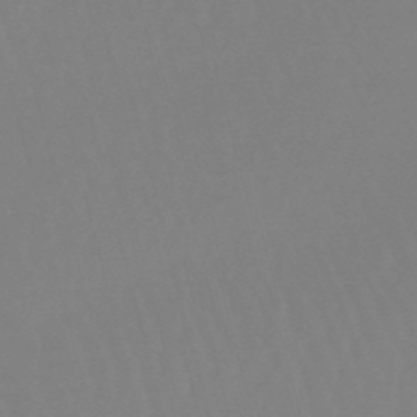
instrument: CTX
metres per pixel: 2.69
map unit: lHb
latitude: -49.6344
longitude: 68.3117
